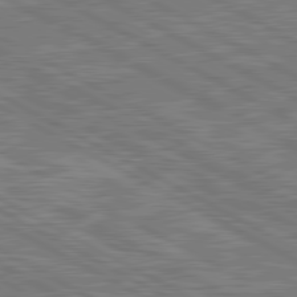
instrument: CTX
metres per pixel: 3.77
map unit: lApd
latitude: 80.8380
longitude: -171.3859
